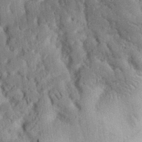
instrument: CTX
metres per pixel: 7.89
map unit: eHh
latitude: 27.8017
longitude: -79.4994
